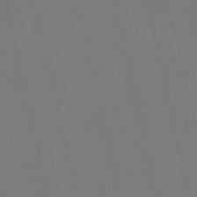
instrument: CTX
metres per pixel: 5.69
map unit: Nve
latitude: -58.6518
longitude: 61.0109
